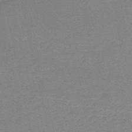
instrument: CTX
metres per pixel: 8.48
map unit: eHh
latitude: -52.7841
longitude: -24.9702
